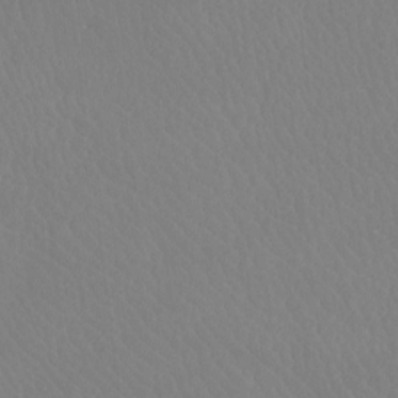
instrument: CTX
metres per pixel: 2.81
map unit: Ht
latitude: -8.1039
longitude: -33.6883
